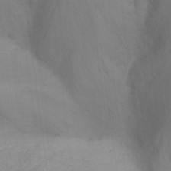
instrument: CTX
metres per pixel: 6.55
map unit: Nhu
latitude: -13.8045
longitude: -71.3481
